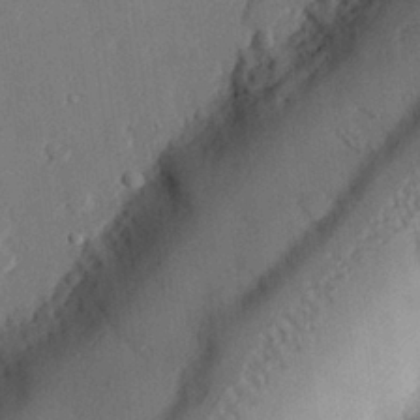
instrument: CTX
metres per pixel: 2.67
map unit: eHh
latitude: 27.0836
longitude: -81.2915
